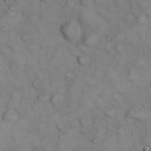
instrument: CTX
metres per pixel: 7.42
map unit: eHh
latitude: 22.6112
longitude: -59.1592
